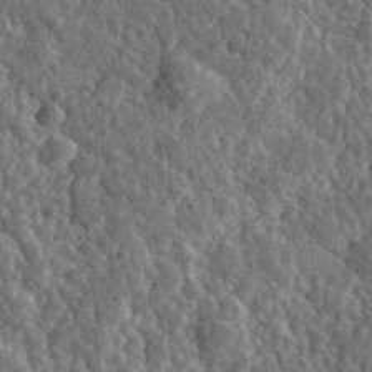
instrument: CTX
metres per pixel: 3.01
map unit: eHh
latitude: 35.3670
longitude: -79.6505
